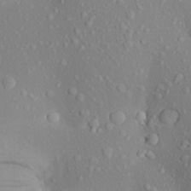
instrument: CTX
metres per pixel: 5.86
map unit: Aa
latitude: 23.2348
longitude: -145.7827
